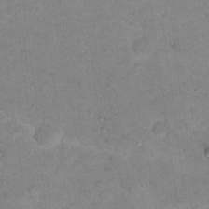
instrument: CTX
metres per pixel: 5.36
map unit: Nhu
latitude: 17.4237
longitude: -34.2900
